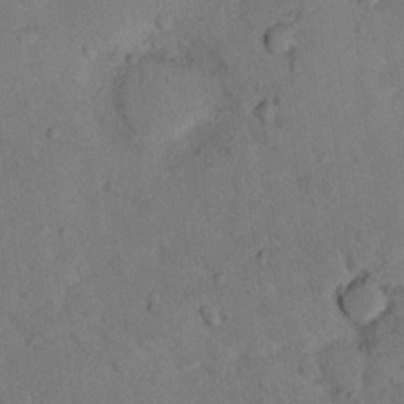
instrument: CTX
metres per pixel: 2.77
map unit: lHvf
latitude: 13.0648
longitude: 178.3117
